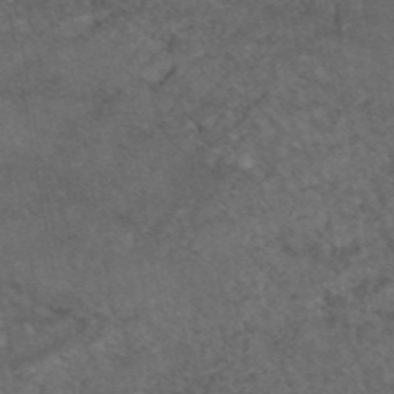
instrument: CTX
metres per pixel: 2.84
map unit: eAb
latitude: 45.9150
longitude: 114.3495
